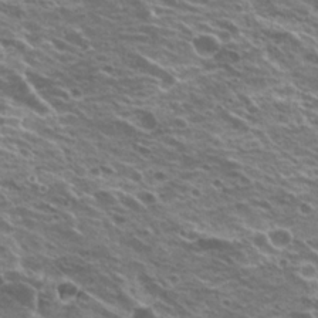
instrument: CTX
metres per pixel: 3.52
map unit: Hto
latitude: 21.5371
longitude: -31.6316
